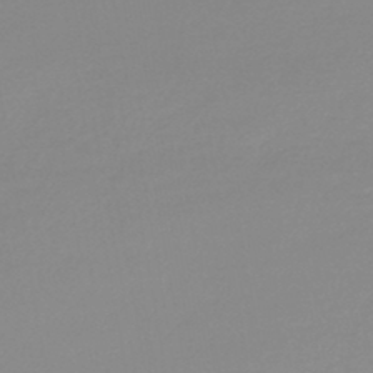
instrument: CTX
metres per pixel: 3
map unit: lHb
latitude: -44.2928
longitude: 63.6533
